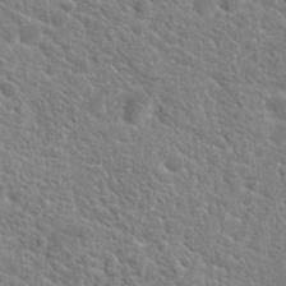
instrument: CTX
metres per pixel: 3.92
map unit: Hto
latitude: 19.3292
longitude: -37.3293
